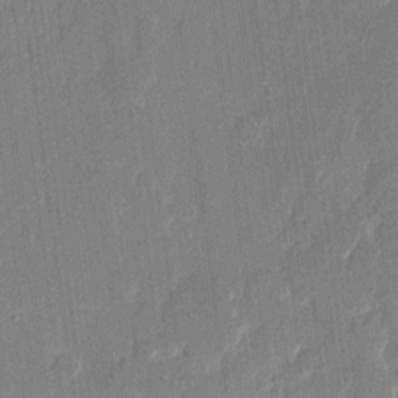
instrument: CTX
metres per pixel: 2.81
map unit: eHh
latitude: 11.4049
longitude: -70.6490
